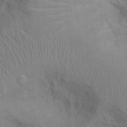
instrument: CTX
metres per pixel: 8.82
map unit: Ht
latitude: 0.3845
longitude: -14.1578
